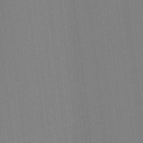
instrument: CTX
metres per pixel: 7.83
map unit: lHvf
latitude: -11.6344
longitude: -104.4790
